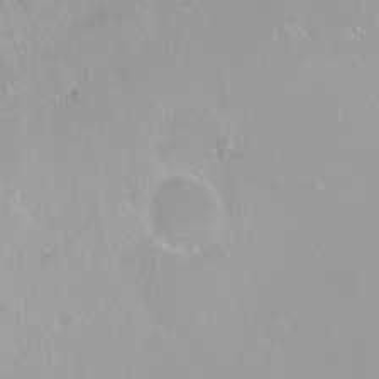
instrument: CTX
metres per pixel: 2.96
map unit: Nhu
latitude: -8.1606
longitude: -43.4993
